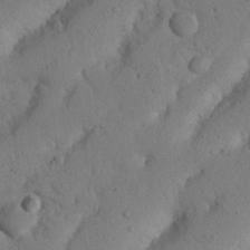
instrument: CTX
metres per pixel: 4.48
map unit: Nhu
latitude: 20.8002
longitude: -74.7813
